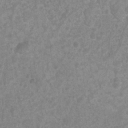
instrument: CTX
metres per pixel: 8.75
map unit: Nhu
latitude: 7.8394
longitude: -21.5371
